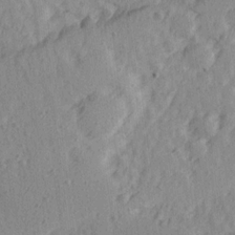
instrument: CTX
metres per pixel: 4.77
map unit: Ave
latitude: 15.5749
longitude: -105.2159
